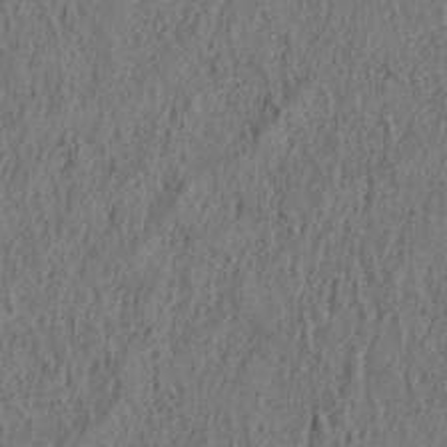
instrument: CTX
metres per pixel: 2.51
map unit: lAa
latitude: 4.7435
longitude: -113.4426
